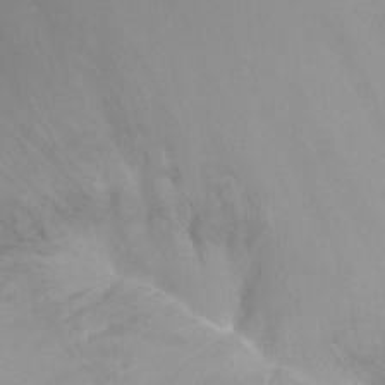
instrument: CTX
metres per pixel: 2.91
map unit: Ht
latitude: -8.4818
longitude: -31.8962
